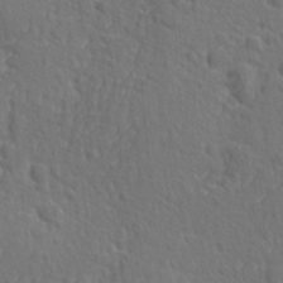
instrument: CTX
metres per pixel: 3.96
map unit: Ave
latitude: -10.2173
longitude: -120.8191
